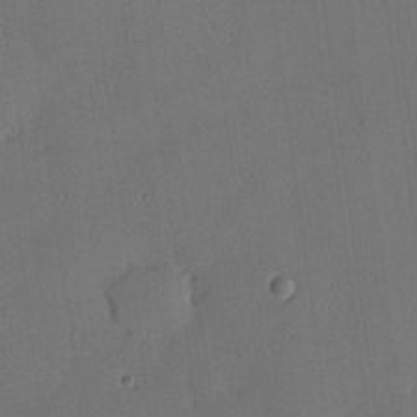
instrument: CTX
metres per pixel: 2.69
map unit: eHh
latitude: 23.5182
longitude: -91.6694
